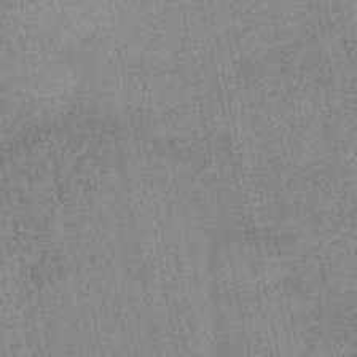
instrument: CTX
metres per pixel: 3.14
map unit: HNb
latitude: -35.7289
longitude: 55.9556
